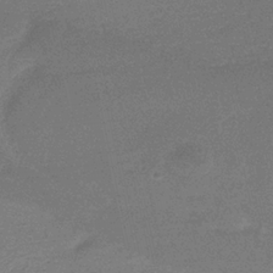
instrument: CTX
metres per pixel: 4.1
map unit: HNb
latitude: -34.6896
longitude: 59.6343
